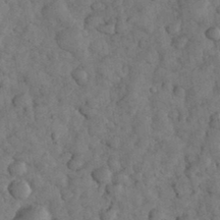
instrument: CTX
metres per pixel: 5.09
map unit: eHh
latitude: 34.2711
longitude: -68.3090
